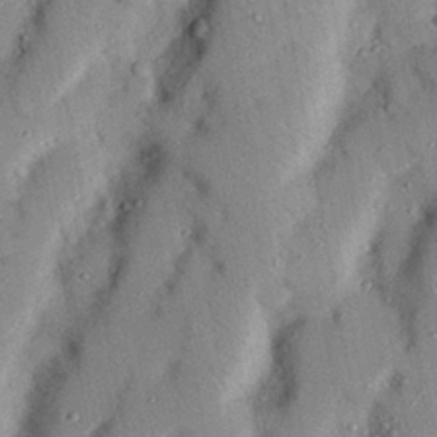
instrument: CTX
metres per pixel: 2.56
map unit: Nhu
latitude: 24.8002
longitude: -73.0837
